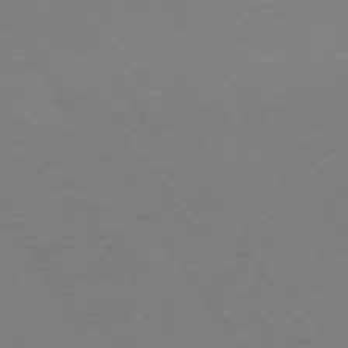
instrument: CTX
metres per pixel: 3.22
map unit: Ap
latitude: -74.0661
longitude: -70.3656
